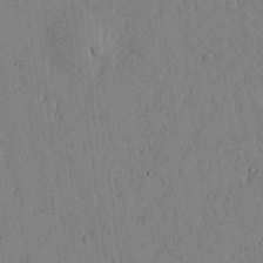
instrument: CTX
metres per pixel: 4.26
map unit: lHvf
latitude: 17.4237
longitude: -112.7435
